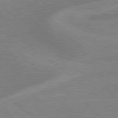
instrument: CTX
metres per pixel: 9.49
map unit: Hpe
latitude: 79.2537
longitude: -153.0081
